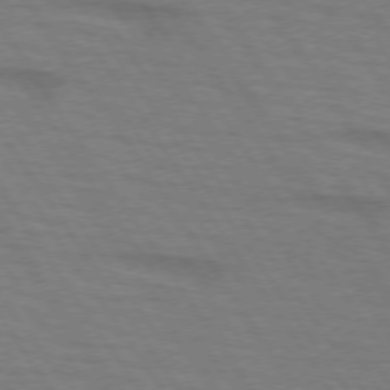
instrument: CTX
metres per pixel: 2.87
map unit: lApd
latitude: 73.5938
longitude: -73.0837
